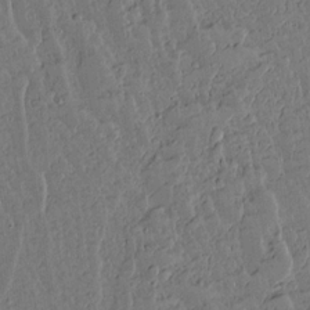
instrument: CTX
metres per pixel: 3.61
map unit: lAvf
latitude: 15.1593
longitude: -127.5182
